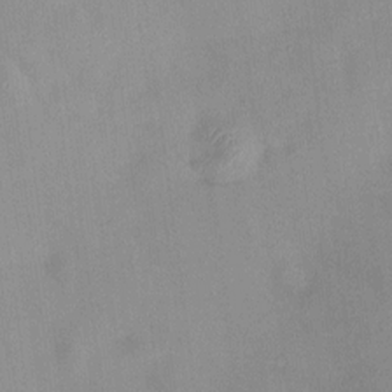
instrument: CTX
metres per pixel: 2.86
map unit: HNhu
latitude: 7.5560
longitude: 3.1809
